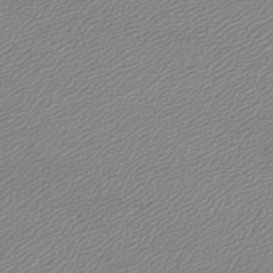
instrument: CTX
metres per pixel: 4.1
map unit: lHb
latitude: -44.8975
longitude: 61.8422
